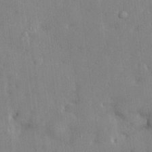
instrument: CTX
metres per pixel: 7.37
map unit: lHvf
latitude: 24.1577
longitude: 143.4076
